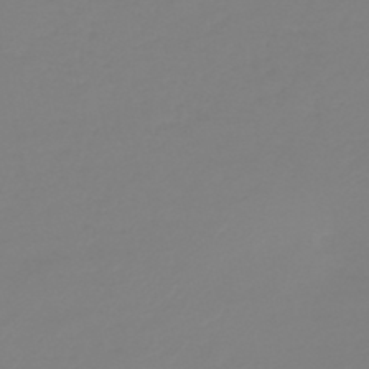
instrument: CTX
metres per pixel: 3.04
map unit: HNb
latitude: -46.2739
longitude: 56.0850
